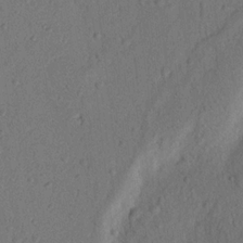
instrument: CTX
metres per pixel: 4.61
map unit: Nhu
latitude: 20.3468
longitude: -77.1025
